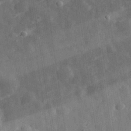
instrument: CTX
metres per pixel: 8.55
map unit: eHh
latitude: 32.7246
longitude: -78.1389
